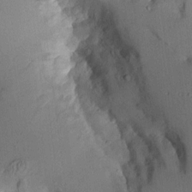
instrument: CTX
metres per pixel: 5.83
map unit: Aa
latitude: 9.3293
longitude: -127.3482
